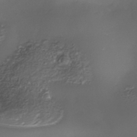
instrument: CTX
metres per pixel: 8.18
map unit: Nhe
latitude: -36.3873
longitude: -117.6883
